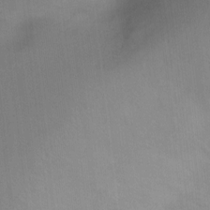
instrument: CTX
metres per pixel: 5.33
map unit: Ht
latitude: -6.3306
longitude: -37.4049
